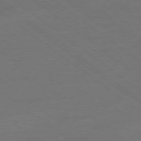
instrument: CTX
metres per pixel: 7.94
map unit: Ap
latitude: -79.1431
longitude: -54.5923
